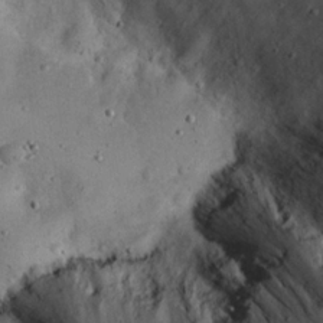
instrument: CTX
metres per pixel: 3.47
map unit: eHh
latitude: 22.8569
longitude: -67.5371
